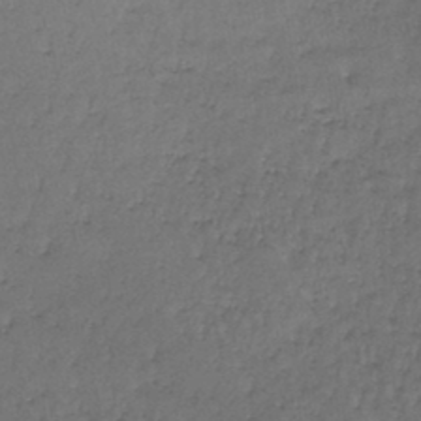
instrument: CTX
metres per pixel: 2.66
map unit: lHb
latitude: -43.6154
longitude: 58.4628
